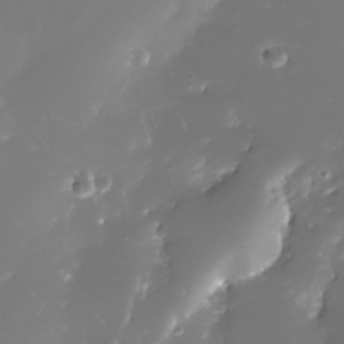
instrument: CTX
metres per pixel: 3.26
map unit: Nhe
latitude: -32.9920
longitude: -116.8380
